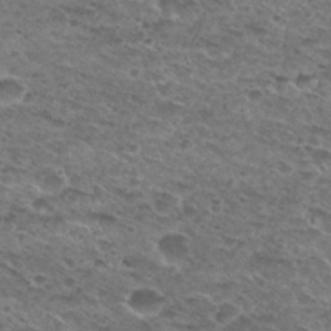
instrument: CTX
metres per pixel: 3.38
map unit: Hto
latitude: 29.9339
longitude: -48.3845
